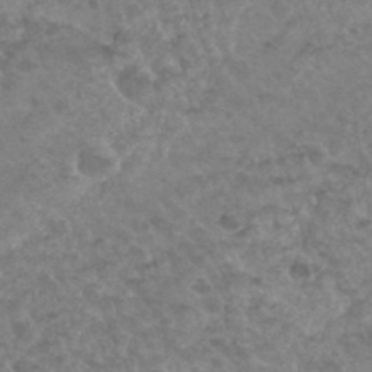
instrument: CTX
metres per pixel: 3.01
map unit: Hto
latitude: 34.0444
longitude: -49.7261
